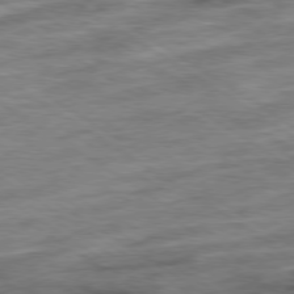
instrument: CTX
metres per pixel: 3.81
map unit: Ap
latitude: -79.6721
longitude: -48.3278
